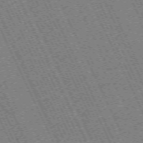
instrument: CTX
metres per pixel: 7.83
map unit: Hpe
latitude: -70.9731
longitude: 9.8233
